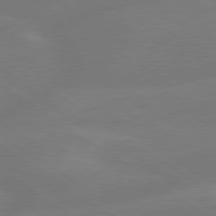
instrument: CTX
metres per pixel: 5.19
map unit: lApd
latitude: 79.3104
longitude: -150.2144
